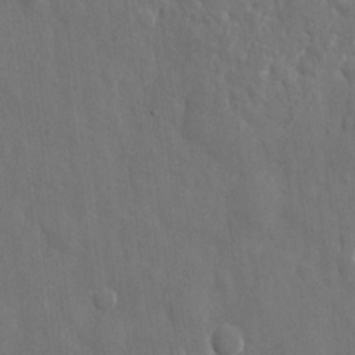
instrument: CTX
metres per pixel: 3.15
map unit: eHh
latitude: 10.3090
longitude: -70.6301
